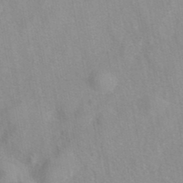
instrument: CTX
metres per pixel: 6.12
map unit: eAb
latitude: 41.1403
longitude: 105.4076
